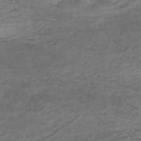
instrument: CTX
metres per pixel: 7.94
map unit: Nhe
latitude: -48.2362
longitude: -171.1592
